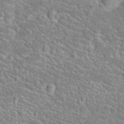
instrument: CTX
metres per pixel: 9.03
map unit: Hto
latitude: 24.5356
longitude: -49.3482
